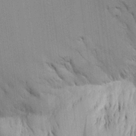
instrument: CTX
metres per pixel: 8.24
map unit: Aa
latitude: 21.2537
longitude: -144.4223
